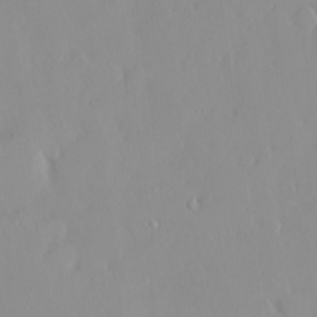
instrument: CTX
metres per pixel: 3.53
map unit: HNhu
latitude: 2.5357
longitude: 7.1053
